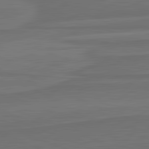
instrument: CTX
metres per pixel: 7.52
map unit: lApd
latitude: 82.1955
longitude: 168.3117
